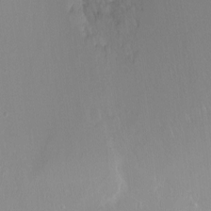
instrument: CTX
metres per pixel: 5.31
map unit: Ht
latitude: -10.6519
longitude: -44.5357
